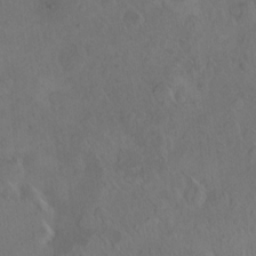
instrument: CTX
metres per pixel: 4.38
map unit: HNhu
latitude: 5.5749
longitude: 10.8786
